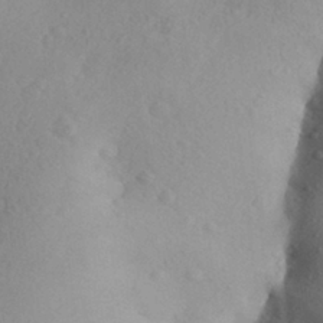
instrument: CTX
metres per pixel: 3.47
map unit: Aa
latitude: 28.5357
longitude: -147.8773
